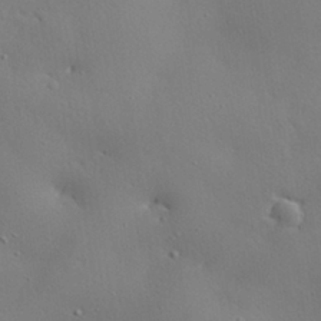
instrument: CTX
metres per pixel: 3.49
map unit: eHh
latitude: 29.6694
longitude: -82.6490
